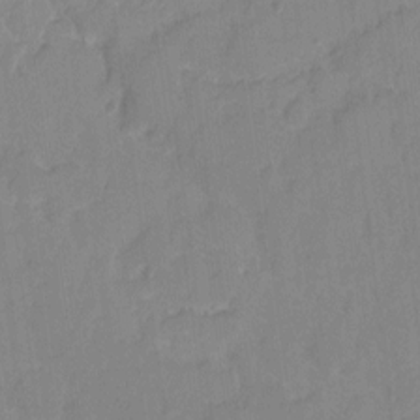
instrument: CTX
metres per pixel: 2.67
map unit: eHh
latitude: 6.4979
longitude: -65.5560
